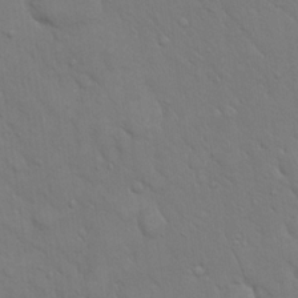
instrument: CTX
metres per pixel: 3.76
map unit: eHh
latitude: 17.7072
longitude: -63.0270
